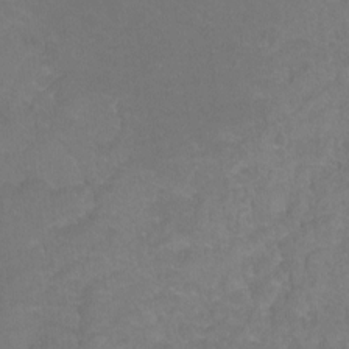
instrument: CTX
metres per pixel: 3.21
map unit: Hto
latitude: -3.8611
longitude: -35.8961
